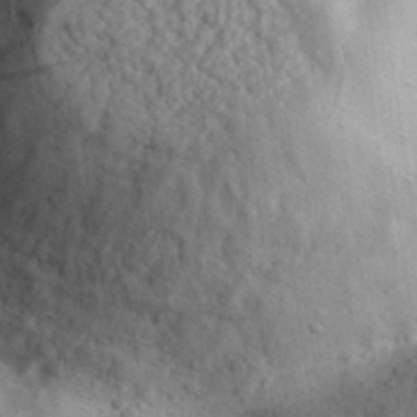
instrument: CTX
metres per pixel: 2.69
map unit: eHh
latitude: 30.3279
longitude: -77.6505
